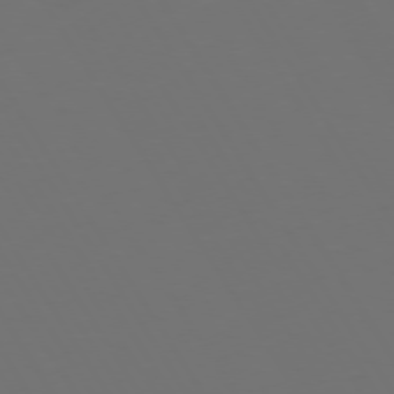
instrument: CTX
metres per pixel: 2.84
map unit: Hpe
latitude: 73.4049
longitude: -128.2900
